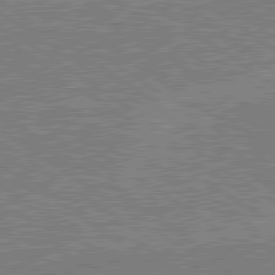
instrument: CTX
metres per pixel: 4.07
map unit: lApd
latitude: 79.5938
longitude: 170.0094
